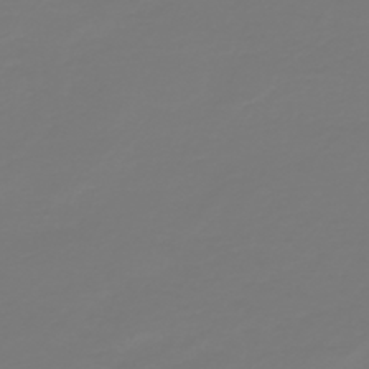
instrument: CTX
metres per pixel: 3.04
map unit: HNb
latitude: -45.7478
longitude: 51.6722
